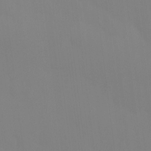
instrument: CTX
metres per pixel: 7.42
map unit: Htu
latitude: -15.1620
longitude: -47.5560
